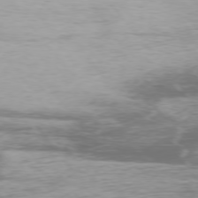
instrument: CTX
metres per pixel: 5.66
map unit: Ap
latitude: -76.3873
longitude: -69.5182
